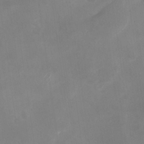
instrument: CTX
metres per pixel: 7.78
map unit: Nhu
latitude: -28.3873
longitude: -63.3671
